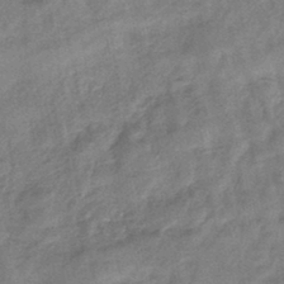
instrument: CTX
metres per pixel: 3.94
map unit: eHb
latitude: -44.3495
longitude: 85.4454
